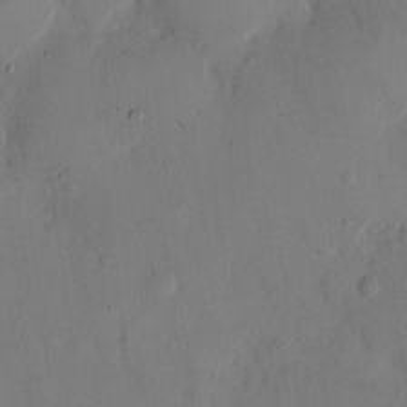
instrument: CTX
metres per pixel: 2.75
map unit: eHh
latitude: 12.4979
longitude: -61.9150
